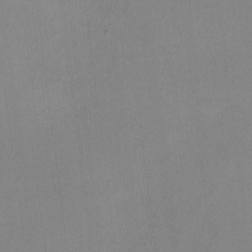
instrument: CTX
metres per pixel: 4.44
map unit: lHvf
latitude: -11.0298
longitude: -100.4979
